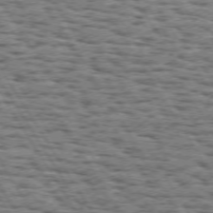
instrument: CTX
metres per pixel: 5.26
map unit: Hpe
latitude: 72.4601
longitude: -122.7624
